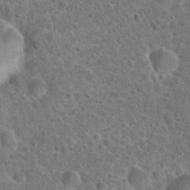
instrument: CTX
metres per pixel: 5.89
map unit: Hto
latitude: 23.7450
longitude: -48.2334
